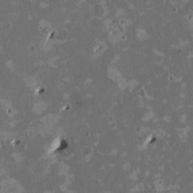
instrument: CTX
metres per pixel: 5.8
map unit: HNhu
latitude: 2.1011
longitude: -4.6679
